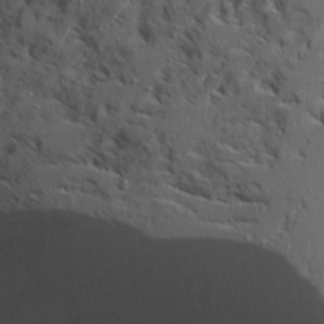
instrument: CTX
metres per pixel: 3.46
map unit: Ave
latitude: 22.9325
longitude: -131.3482
